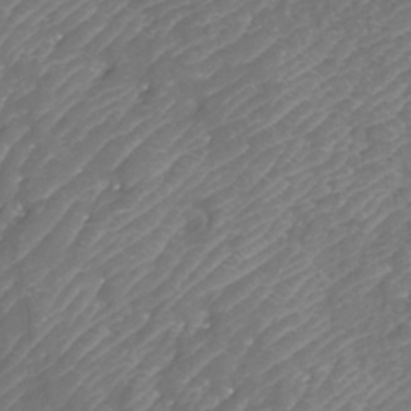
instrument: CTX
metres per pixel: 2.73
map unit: Htu
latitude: -11.3321
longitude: -71.6127
